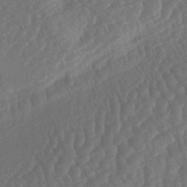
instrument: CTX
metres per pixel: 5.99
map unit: lAa
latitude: -3.5399
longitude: -127.4616
